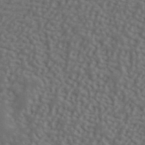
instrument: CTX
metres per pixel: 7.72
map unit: ANa
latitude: 40.8946
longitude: 53.6721
